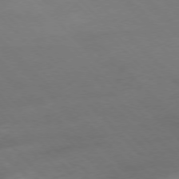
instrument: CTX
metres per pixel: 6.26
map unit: Hpe
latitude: -77.2565
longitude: 12.7841
